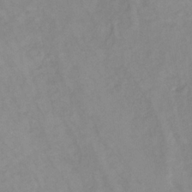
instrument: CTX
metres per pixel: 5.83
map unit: lHb
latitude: -36.1983
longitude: 70.2740
